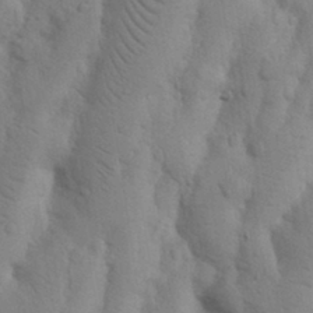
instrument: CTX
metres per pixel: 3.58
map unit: Nhu
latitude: 17.0270
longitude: -75.8583
